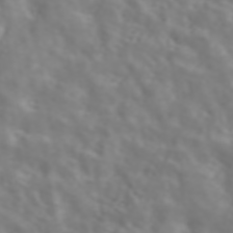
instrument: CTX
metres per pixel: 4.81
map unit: ANa
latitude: 45.6883
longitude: 28.0661
